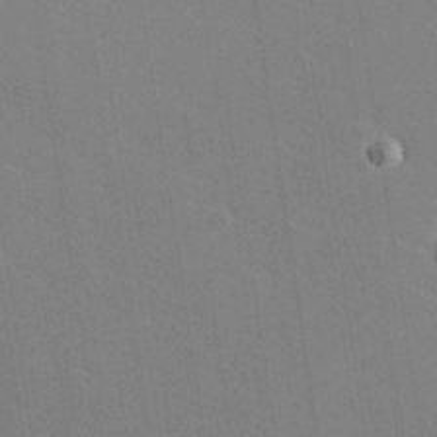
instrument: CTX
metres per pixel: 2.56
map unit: lHvf
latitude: 26.7624
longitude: 143.7288
